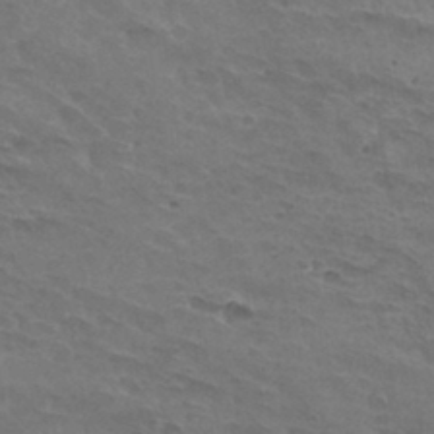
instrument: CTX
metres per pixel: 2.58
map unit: Hto
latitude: 32.6302
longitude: -45.3481
